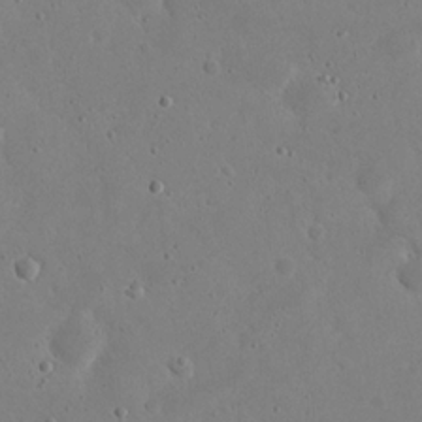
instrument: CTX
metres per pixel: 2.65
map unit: eHh
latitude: 21.1781
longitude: -68.6680
